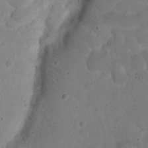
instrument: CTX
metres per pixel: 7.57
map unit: eHh
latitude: 20.3656
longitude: -62.7813
